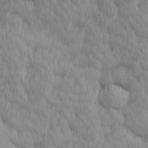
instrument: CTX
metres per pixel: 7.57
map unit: Ave
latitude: 12.7435
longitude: -106.3467
